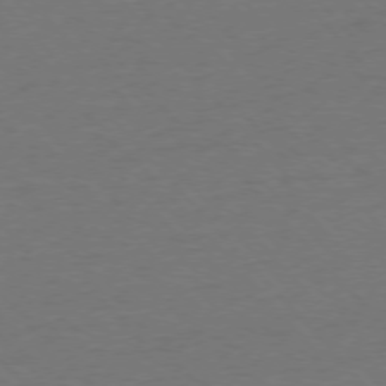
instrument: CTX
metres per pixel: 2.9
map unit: Ap
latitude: -76.7463
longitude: -93.4048
